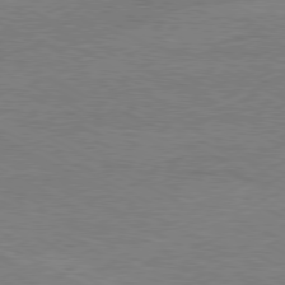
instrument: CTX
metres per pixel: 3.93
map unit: Ap
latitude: -80.6141
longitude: -85.5938
